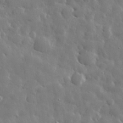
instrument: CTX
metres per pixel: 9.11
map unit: eHh
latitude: 31.7072
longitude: -71.2348
